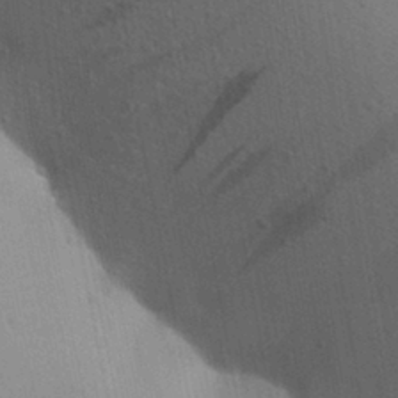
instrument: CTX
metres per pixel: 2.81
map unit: Aa
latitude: 19.0080
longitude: -149.4993
